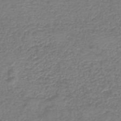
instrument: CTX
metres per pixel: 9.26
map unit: HNb
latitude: -41.7289
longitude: 49.9178
